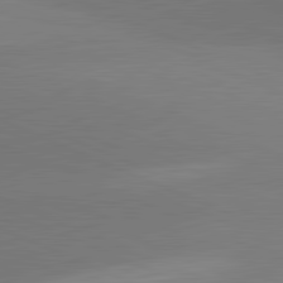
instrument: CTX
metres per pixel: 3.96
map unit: lApd
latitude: 81.8394
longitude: 150.0472
